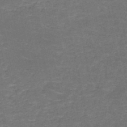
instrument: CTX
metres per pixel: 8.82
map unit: HNb
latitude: -50.4062
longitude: -48.3656
